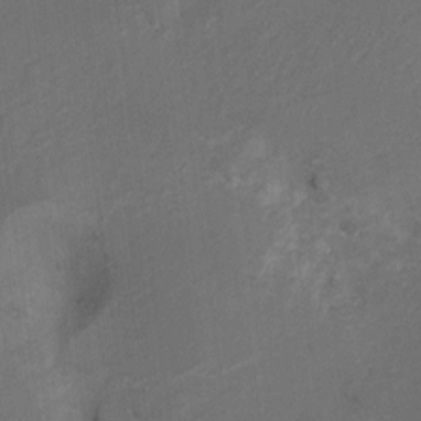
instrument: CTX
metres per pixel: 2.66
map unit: Hto
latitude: 6.4979
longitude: -34.9324
